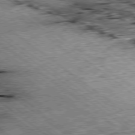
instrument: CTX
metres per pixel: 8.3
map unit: Ap
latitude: -79.3320
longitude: -51.2537
